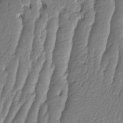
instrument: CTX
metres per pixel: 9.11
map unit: HNhu
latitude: -1.4077
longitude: 14.1795
